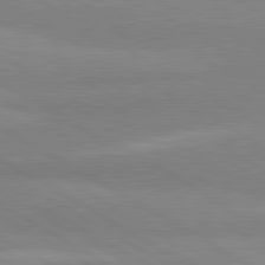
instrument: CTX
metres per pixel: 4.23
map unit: lApd
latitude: 80.8947
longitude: -178.5168
